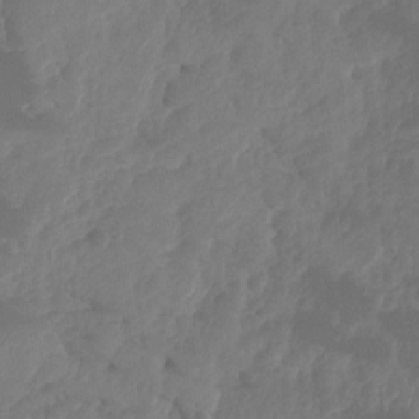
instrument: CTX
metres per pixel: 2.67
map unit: HNhu
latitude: -24.2928
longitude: 49.8423
